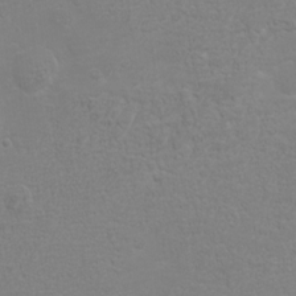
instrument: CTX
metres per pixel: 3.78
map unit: eHh
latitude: -3.7099
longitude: -74.7813
